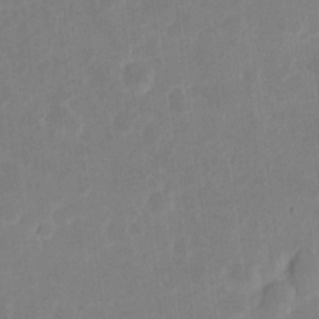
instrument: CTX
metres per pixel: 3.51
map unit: eHh
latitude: 6.3467
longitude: -70.1767
